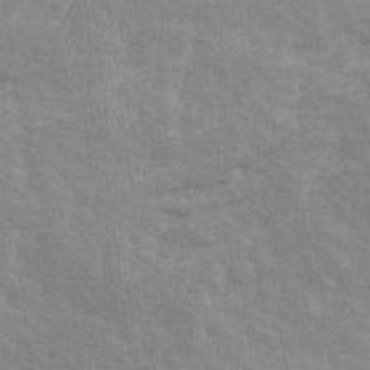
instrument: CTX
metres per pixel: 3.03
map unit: Ave
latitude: 14.1767
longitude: -134.4223
